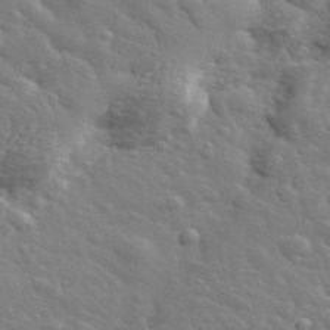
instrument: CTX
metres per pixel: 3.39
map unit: lHvf
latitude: 34.4223
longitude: -82.1955
